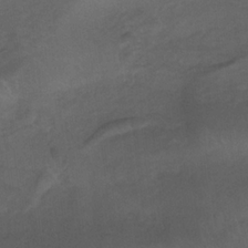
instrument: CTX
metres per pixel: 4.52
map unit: lHb
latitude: -32.0661
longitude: 64.0283
